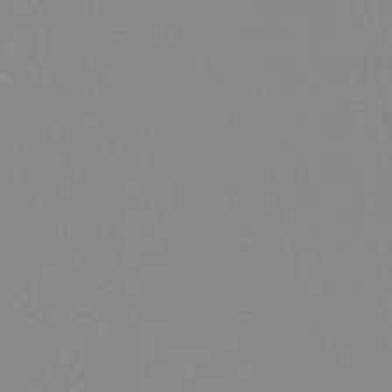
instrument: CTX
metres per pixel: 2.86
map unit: lHb
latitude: -40.0661
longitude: 52.5006
